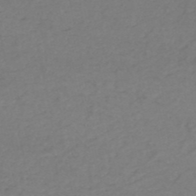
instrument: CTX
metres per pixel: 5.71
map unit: HNb
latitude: -52.5951
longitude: -51.5182
